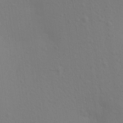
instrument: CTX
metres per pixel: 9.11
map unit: Aa
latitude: 23.5560
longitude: -145.4993
